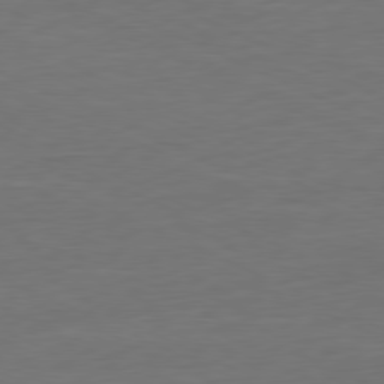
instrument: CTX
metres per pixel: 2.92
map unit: Ap
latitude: -80.2929
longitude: -92.5168
